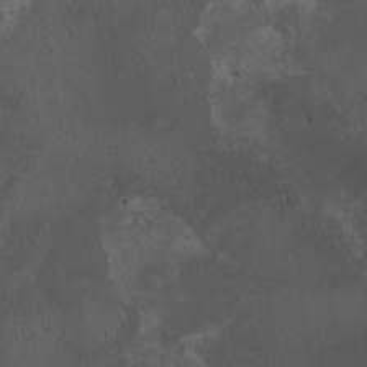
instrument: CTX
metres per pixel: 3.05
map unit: HNhu
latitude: 4.1956
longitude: 4.8597
